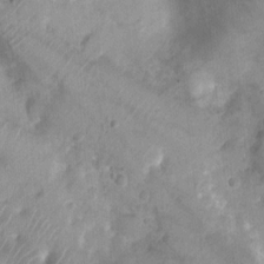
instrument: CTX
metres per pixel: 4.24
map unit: Nhu
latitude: 4.3845
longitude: -18.0633
